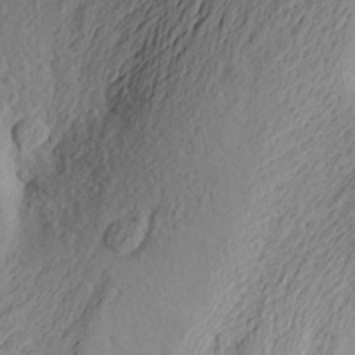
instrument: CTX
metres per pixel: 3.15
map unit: Aa
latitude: 24.2333
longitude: -149.7072
